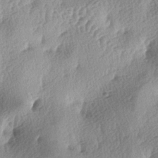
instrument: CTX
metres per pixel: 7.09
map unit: lAa
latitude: -4.1416
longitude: -125.3104
